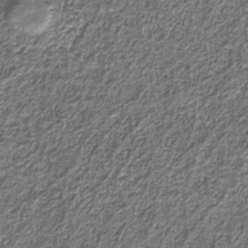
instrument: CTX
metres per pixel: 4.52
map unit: eAb
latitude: -39.8611
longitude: 51.5588
